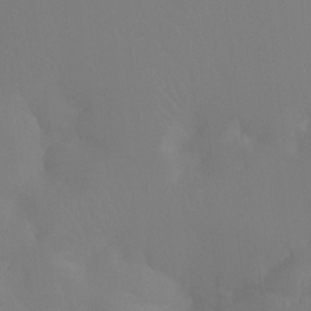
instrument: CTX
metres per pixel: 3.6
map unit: Ht
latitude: -13.4266
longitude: -50.4223
